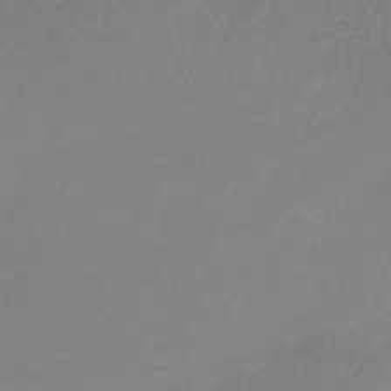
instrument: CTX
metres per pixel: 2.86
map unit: HNb
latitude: -34.1039
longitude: 53.7099
